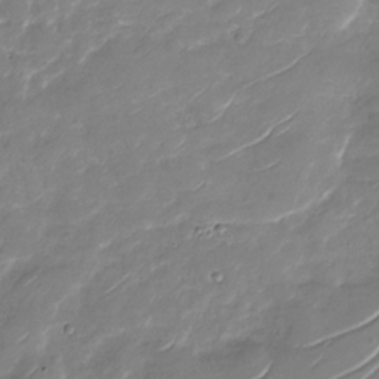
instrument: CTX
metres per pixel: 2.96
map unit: Nhu
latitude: -29.7478
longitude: -70.8380
